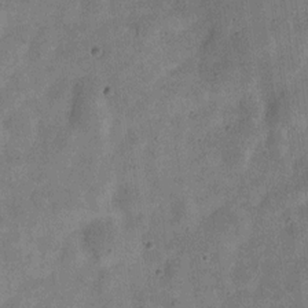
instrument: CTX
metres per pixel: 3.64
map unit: Nve
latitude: -24.5574
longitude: 106.7086
